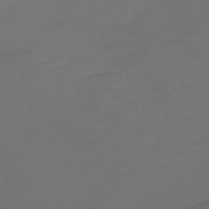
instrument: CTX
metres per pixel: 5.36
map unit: Nve
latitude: -58.5006
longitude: 65.9556
